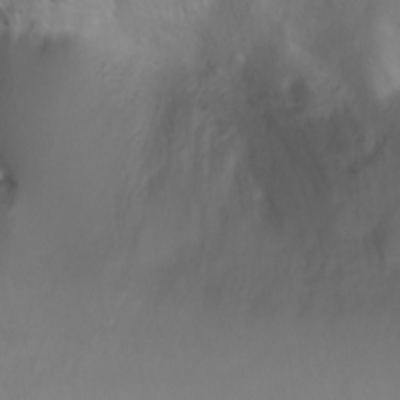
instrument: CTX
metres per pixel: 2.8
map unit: Ht
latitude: 0.5734
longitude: -36.5357
